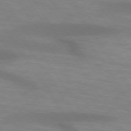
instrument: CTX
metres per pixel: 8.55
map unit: lApd
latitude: 73.9528
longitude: -54.0822
